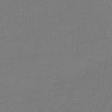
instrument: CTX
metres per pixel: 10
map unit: lHb
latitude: -41.6722
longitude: 65.8045
